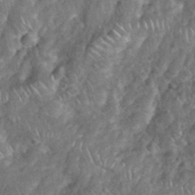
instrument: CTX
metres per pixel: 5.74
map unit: eHh
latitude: 38.1578
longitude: -58.6491
